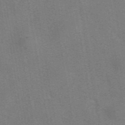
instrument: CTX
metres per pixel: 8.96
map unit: eAb
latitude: 41.9906
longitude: 106.7275
